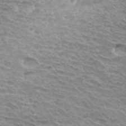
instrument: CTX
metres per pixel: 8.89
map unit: Hto
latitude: 34.1577
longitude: -43.4993
